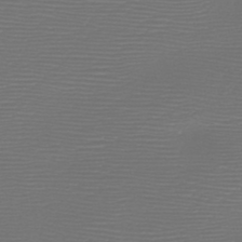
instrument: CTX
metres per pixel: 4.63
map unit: HNb
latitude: -47.7666
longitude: -42.0822
